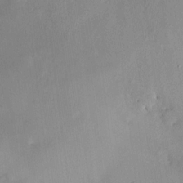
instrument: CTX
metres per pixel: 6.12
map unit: HNhu
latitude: 6.5924
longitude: 4.6707
